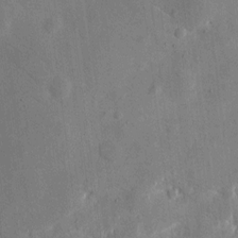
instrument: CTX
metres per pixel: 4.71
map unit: eHh
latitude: 11.1214
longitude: -67.6505
